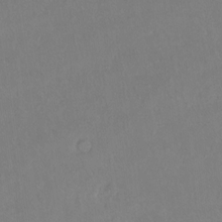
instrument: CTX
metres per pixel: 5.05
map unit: Hto
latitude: -14.2740
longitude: -43.8772
